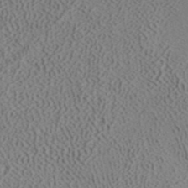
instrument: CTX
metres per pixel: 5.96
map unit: ANa
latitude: 39.4426
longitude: 18.9542
